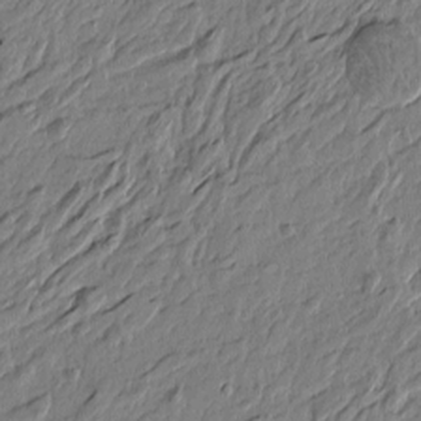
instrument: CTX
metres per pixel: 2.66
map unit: Htu
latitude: -5.1620
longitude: 179.4832
